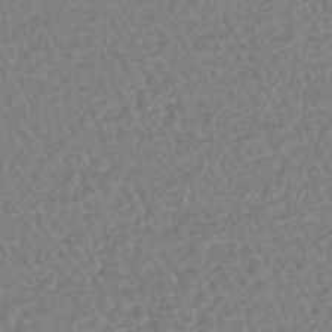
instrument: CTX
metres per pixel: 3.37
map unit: lHb
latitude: -44.4440
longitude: 68.6518
